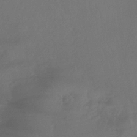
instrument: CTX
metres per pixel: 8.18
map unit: lHb
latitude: -35.0297
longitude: 67.3887
